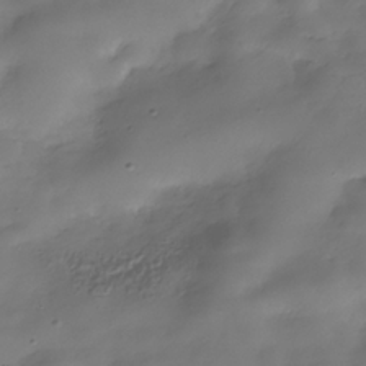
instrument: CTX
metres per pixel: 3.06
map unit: Hve
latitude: -31.6155
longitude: 94.6329
